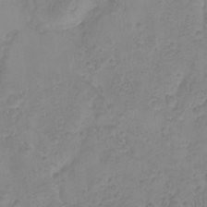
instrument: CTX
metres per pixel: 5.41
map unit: HNhu
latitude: -1.9556
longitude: 10.7841
